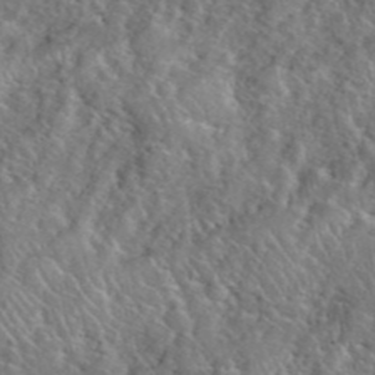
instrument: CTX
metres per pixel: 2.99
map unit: eHh
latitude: 40.8002
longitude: -56.8380
